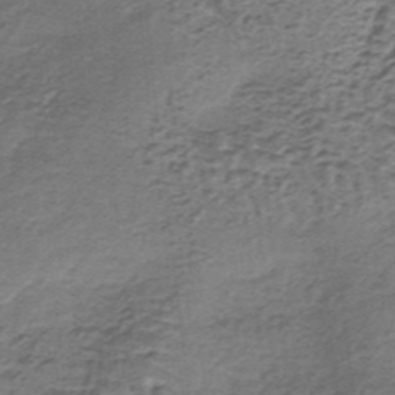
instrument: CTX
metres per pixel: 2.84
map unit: lHb
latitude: -37.2187
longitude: 60.7463
